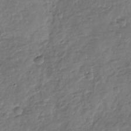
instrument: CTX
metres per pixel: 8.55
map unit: Nhu
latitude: -30.6707
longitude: -61.5560
